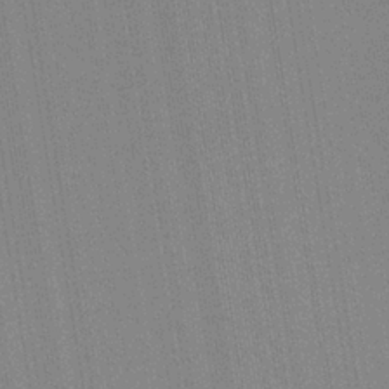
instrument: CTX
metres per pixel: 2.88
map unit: HNb
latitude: -34.8030
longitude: 55.0676
